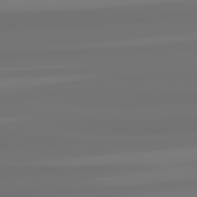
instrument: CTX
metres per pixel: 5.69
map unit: lApd
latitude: 82.4034
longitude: -177.1970
